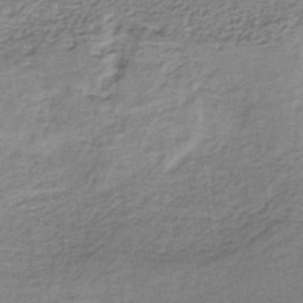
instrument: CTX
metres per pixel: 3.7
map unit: lHb
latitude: -36.4818
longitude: 60.5952
